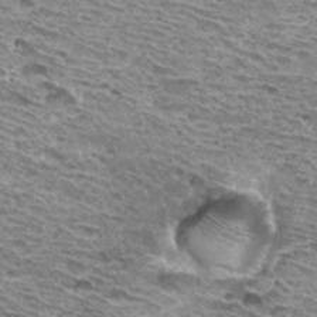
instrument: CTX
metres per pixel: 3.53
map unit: Hto
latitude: 33.2348
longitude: -40.0822
